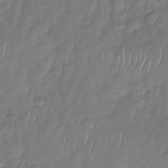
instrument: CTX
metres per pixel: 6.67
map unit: Nhu
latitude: -28.8408
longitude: -61.3859
